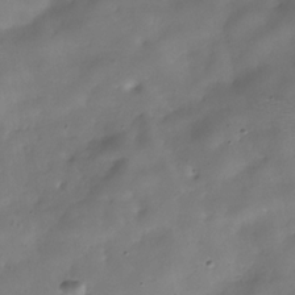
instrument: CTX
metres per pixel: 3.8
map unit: Hve
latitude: -30.8597
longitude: 94.7652
